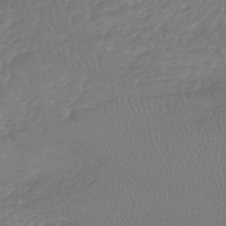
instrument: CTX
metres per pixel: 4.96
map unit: lHb
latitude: -40.9919
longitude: 68.6518
